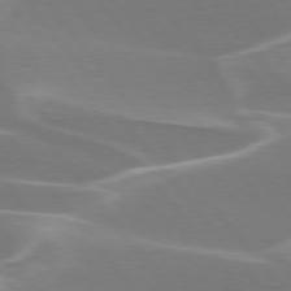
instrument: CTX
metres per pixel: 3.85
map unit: lApd
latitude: 75.4426
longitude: -62.6869
